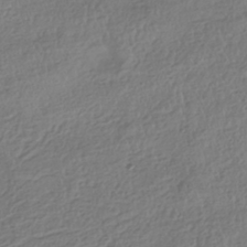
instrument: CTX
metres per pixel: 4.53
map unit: HNhu
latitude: -41.8422
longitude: 98.1606
